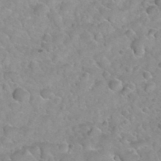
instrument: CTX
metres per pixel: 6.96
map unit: Hto
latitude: 35.5749
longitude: -51.2914
